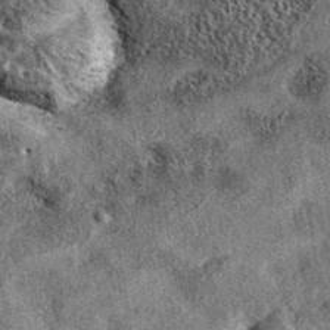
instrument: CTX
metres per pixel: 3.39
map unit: eAb
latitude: 37.2348
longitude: 107.3132
